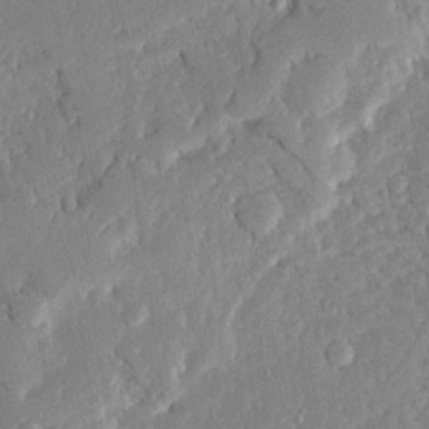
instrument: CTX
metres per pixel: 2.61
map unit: Ave
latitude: 23.3293
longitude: -130.1956
